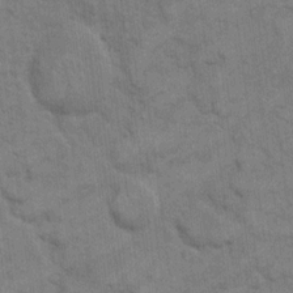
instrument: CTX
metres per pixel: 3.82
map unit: eHh
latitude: 12.4601
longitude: -65.2915
